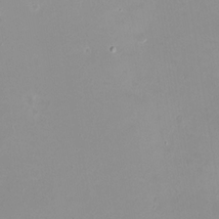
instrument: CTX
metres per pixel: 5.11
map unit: eHh
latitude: -5.0108
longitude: -78.4412
